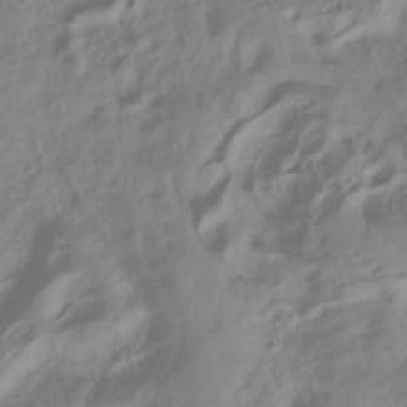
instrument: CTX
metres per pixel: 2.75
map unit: ANa
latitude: -38.2929
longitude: 96.2173
